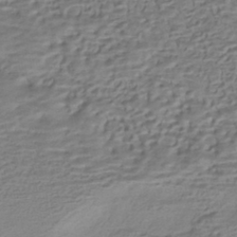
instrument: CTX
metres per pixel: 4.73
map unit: HNhu
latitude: -43.0297
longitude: 102.8219
